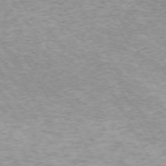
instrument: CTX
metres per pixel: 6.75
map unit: Ap
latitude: -73.0675
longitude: -69.9906
